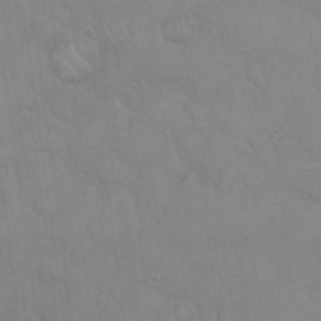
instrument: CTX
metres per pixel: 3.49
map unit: eHh
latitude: 19.5560
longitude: -60.1578
